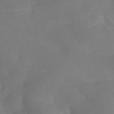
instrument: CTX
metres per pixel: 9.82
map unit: HNhu
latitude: -26.8219
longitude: 74.1228
